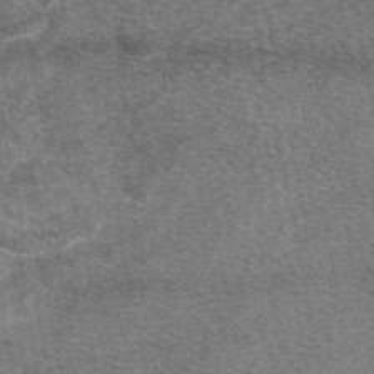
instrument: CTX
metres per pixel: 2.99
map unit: eAb
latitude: 48.6868
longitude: 107.8801
